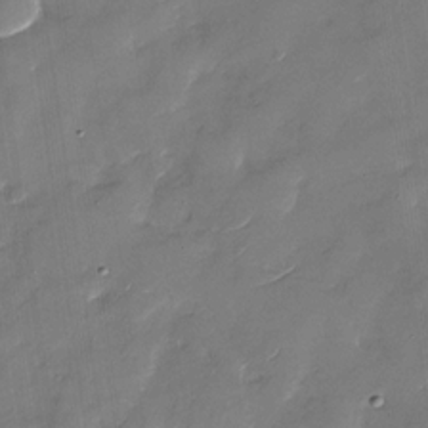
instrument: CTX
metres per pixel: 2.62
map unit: Nhu
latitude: -28.6330
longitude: -73.2915
